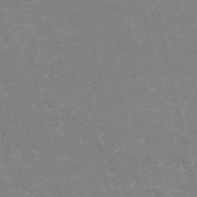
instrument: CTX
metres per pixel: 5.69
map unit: HNb
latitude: -54.6141
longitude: -38.4034
